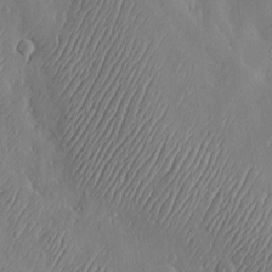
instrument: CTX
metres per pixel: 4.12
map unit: Hve
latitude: -10.6141
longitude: 173.5777
